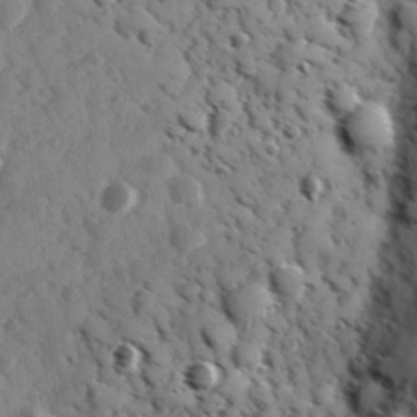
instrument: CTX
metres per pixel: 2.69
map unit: Hve
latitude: 24.6301
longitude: 146.8975
